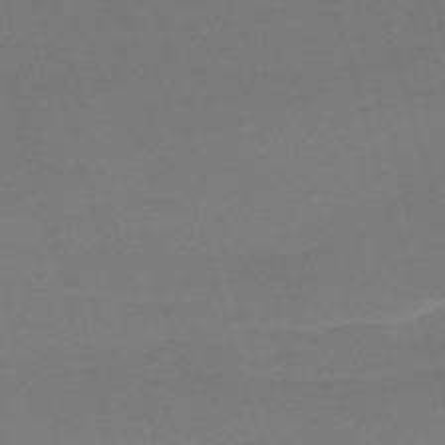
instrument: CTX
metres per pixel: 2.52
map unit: eHh
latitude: -62.1228
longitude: 48.8219
